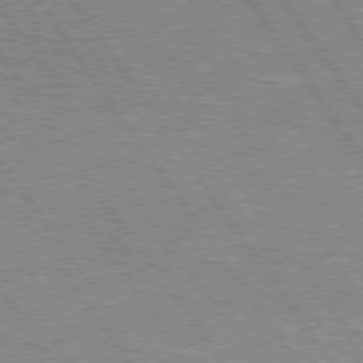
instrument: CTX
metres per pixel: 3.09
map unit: Hpe
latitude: 75.6127
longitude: -155.8016
